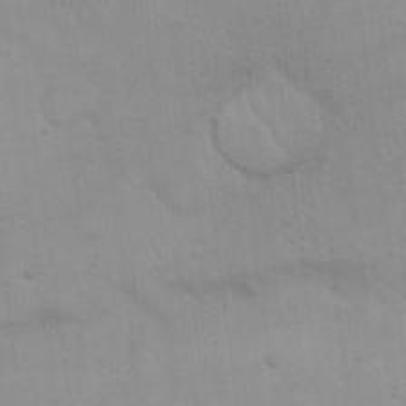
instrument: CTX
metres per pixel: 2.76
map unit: eHh
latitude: 19.8394
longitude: -60.1011
